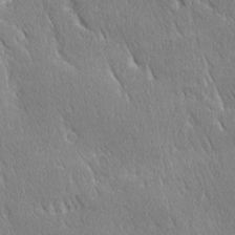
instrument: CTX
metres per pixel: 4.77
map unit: Ave
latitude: 21.3104
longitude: -136.3279
